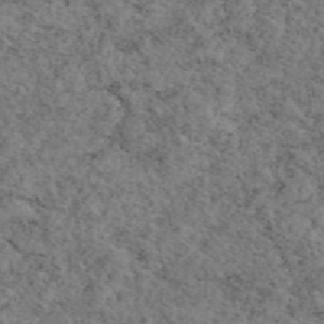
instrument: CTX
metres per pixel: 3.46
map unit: eAb
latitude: 45.1592
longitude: 113.6911
